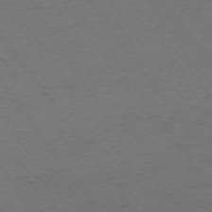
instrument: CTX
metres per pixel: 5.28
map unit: Ap
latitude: -74.5763
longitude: -77.6505
